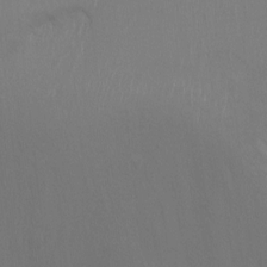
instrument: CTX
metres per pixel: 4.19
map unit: Ht
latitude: -9.5021
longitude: -38.0633
